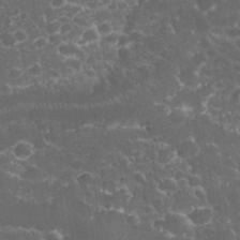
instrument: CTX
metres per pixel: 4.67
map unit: eHh
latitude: 32.6679
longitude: -61.3859
